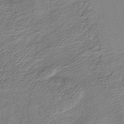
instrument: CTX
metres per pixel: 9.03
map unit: HNb
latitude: -32.6141
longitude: 56.6707
